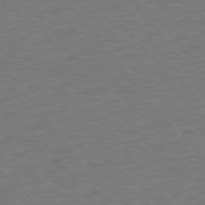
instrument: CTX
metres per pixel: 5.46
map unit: Ap
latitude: -75.4266
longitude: -89.2537
